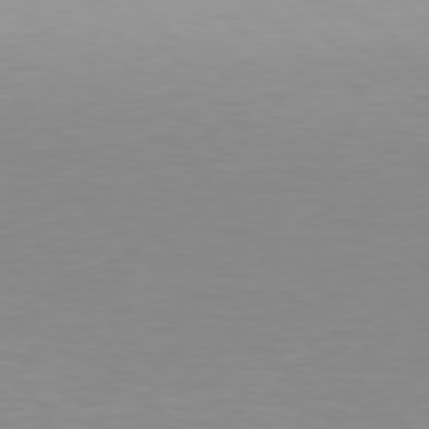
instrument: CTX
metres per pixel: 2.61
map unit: Hpe
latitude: 77.5371
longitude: -165.5938
